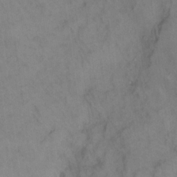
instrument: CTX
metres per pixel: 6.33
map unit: eHh
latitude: 18.1955
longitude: -64.5168
